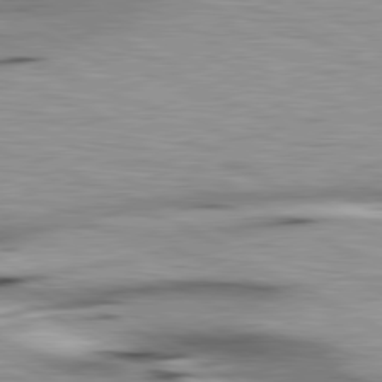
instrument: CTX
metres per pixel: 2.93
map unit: lApd
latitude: 80.5357
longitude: 162.1228
